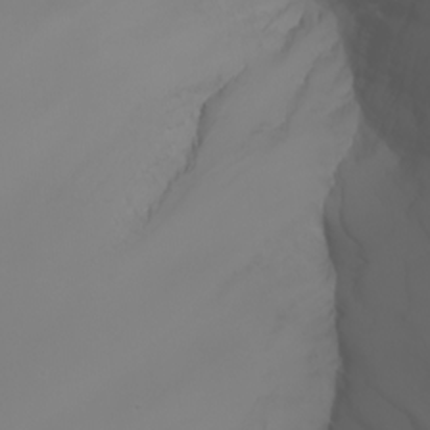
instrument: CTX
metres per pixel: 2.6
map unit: Nhu
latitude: -7.2376
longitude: -85.2348
